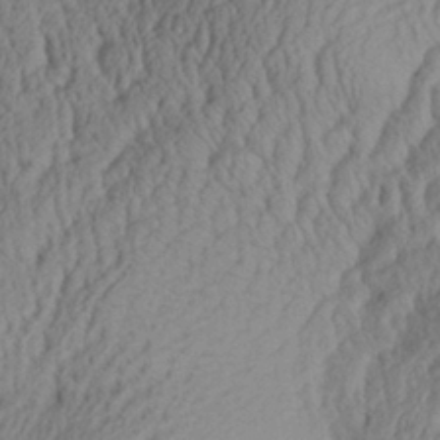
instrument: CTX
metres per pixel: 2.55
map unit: Aa
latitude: 29.5182
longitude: -133.7828
